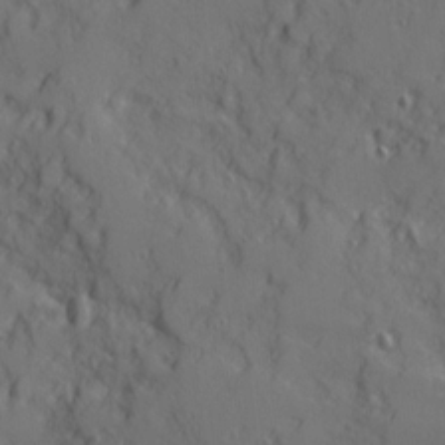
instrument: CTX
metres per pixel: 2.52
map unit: Ave
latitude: 11.7639
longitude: -101.4804
